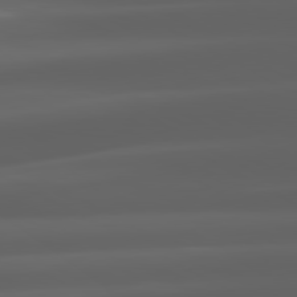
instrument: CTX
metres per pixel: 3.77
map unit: lApd
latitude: 80.4790
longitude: -140.1011
